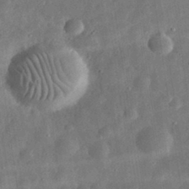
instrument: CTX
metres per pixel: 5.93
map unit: eHh
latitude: 32.3089
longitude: -75.0458
